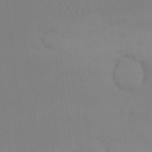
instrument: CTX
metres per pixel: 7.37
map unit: eHh
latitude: 0.0444
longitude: 17.4077
